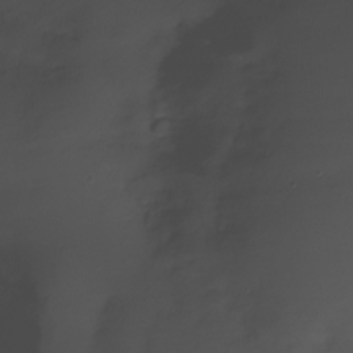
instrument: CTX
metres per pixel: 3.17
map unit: Nhu
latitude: -23.0865
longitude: -71.7072
